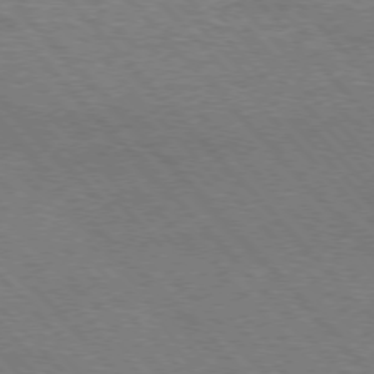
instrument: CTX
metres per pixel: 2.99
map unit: Hpe
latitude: -77.1809
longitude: -13.0837
